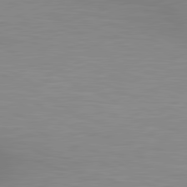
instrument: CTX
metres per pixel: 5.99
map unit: lApd
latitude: 80.7057
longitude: 131.7100
